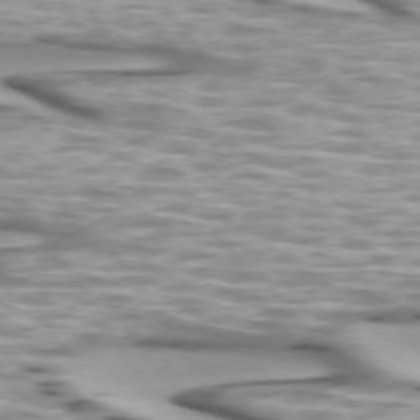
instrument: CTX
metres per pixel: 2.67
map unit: lApd
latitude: 73.5560
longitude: -57.1592
